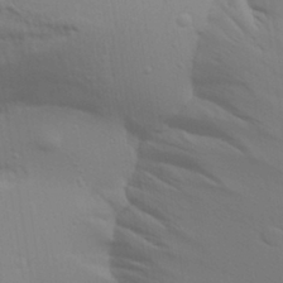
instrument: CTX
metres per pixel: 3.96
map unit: Aa
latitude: 30.7625
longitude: -135.4993
